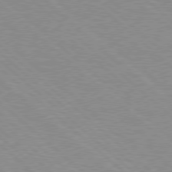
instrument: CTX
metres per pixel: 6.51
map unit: Hpe
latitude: 77.4804
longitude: -157.5938
